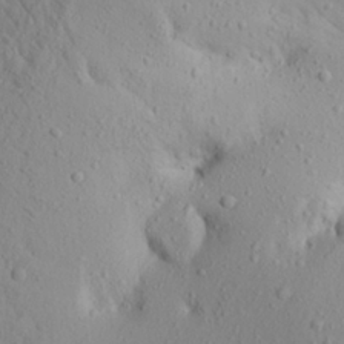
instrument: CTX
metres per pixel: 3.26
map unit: Aa
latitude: 20.3656
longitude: -148.4412
